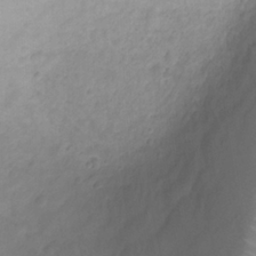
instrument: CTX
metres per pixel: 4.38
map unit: Ht
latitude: -4.1228
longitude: -18.2522
